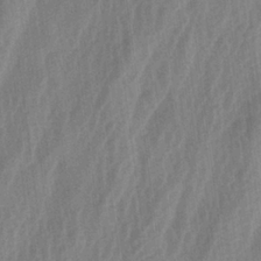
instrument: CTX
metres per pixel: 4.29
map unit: lAa
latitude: -6.1605
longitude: -129.1403
